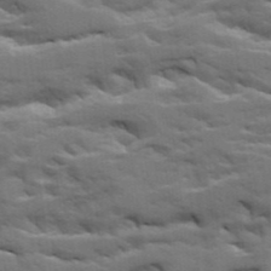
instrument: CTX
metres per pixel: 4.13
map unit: Ave
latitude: 19.8205
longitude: -129.9339
